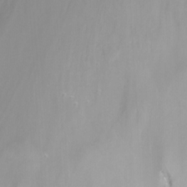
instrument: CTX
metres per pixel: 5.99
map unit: Nhu
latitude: -12.4440
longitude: -67.1781
